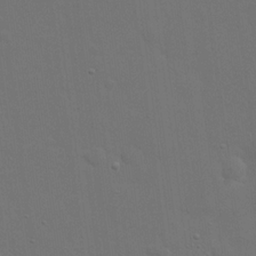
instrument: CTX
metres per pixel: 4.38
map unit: eHh
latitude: 19.3103
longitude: -66.7435
